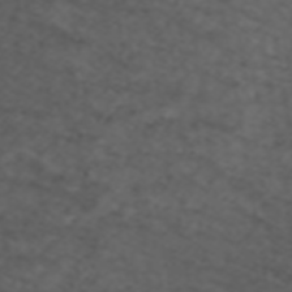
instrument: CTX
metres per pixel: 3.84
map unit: ANa
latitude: 39.1781
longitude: 24.3495
